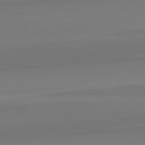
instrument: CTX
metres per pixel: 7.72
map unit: lApd
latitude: 82.5545
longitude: 168.8597
